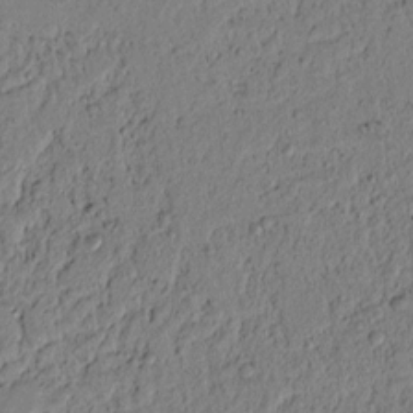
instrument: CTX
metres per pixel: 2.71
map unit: lAvf
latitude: 7.4993
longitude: 164.1039
